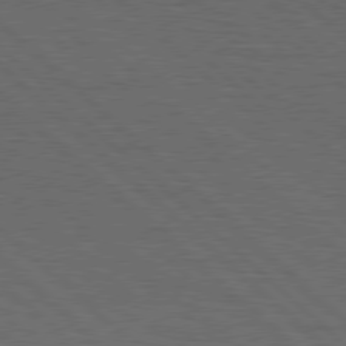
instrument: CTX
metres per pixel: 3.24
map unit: Hpe
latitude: 77.8016
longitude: -127.8583
